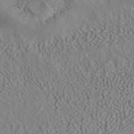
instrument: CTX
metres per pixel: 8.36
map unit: ANa
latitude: 40.9891
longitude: 54.3495
